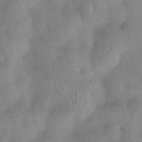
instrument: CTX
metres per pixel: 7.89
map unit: HNhu
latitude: 0.1577
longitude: -4.1767
